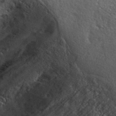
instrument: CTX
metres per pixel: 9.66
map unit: lHvf
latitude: 36.1956
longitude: -90.2145
